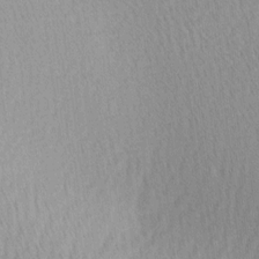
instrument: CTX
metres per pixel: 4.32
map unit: Ave
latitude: 11.3671
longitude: -107.2537
